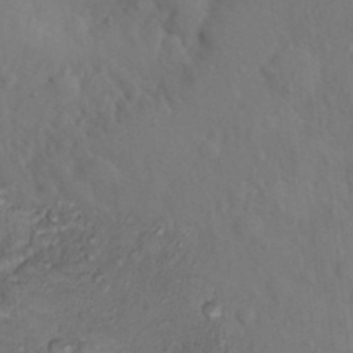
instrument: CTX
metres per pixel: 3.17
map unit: Nhu
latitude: 12.9703
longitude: -28.3467
